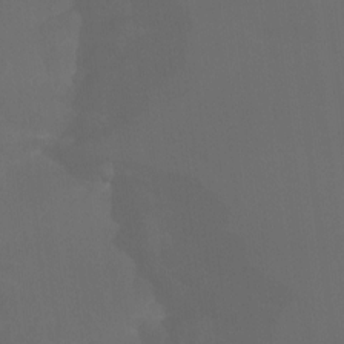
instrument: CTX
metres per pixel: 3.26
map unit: Htu
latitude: -14.4818
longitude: -48.6302
